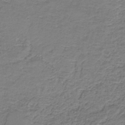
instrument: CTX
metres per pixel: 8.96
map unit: HNb
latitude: -37.6721
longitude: 51.8611
